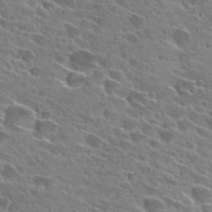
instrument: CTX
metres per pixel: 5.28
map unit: Hto
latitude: 29.0080
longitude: -43.1025
